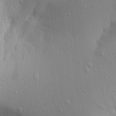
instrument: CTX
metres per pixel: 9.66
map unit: Aa
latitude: 18.1955
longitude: -142.0822
